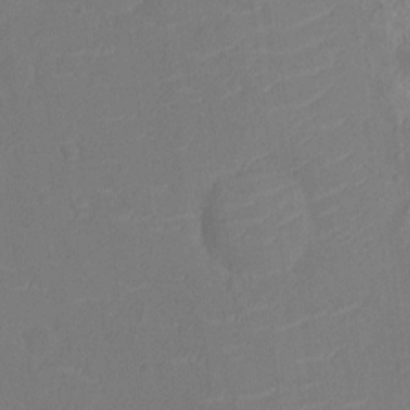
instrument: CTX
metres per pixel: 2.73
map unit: Ht
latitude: -10.9353
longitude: -23.6316
